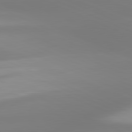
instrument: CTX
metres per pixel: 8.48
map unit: lApd
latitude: 81.5182
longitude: -166.1766
